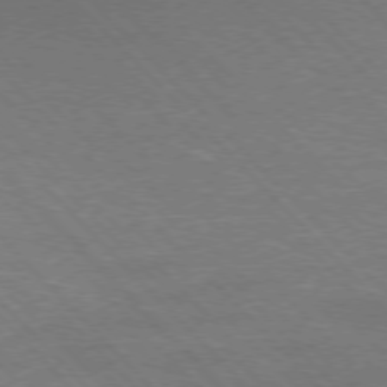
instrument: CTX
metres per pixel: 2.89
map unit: Hpe
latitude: -77.2565
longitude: -12.4979
